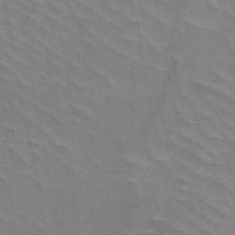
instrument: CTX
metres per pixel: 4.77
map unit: HNb
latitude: -48.6708
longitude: -50.1955
